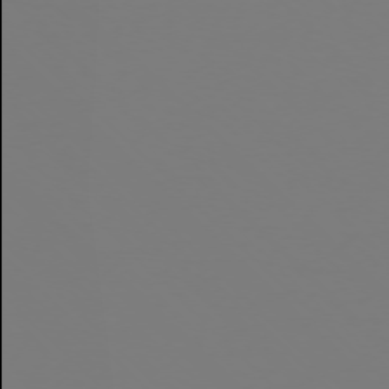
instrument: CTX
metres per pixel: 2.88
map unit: Ap
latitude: -76.0094
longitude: -81.9906
